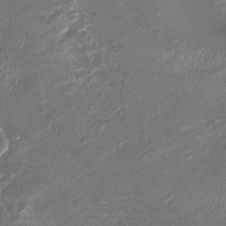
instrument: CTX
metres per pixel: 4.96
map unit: Nhu
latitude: 3.6883
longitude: -15.8773
